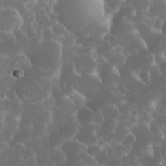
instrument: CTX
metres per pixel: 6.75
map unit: eHh
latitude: 34.5356
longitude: -62.3468
